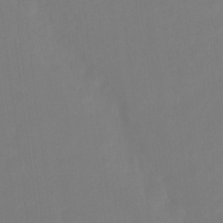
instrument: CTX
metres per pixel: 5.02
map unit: Ht
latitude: -14.8786
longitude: -56.3467
